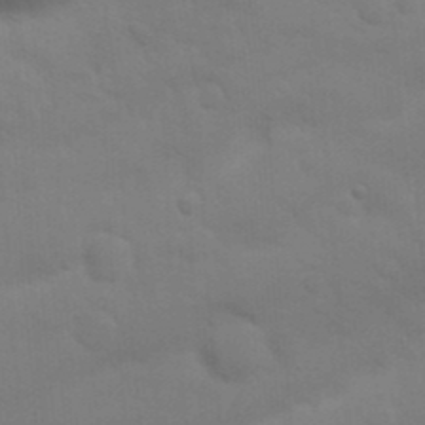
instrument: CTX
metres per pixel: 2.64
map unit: Nhu
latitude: 21.4049
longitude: -72.8758
